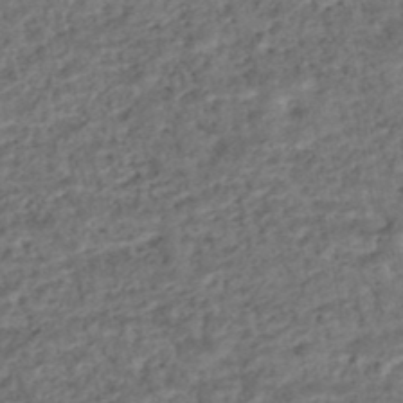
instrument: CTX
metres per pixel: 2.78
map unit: HNhu
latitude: -48.0094
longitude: 102.6707
